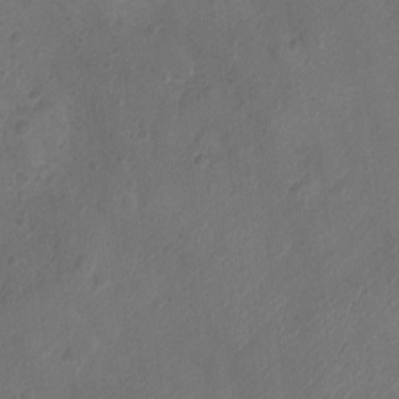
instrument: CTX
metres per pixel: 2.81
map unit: Ht
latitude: -3.9367
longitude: -19.2348
